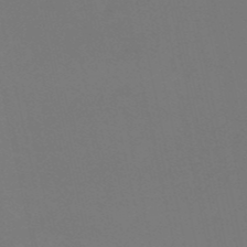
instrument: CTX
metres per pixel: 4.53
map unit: eHh
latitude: -53.1809
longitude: -24.7435
